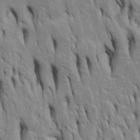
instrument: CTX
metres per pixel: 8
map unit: Htu
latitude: -4.9163
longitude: 151.0675
